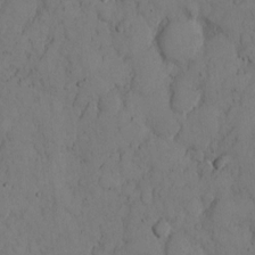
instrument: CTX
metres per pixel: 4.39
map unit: Hto
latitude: 8.9892
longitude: -57.9528
